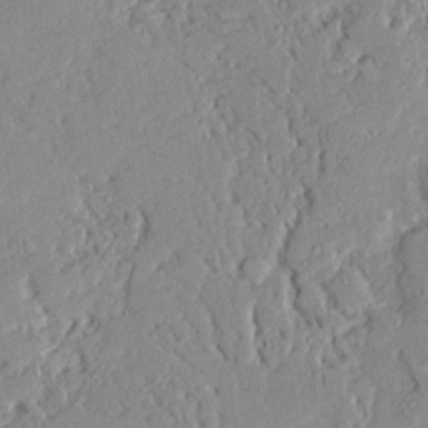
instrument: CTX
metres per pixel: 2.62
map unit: Ave
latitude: 22.8002
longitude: -128.9136
